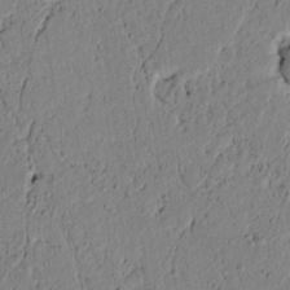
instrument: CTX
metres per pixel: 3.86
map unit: lAvf
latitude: 5.7072
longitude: 165.2187
